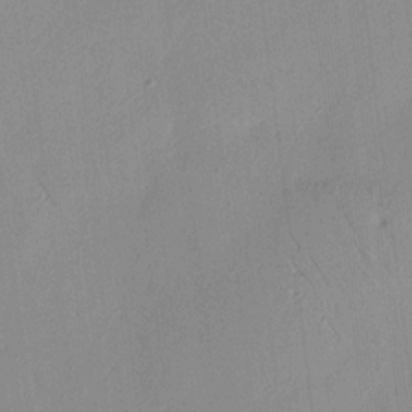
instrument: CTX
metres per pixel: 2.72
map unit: HNhu
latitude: 11.7072
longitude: 9.1998
